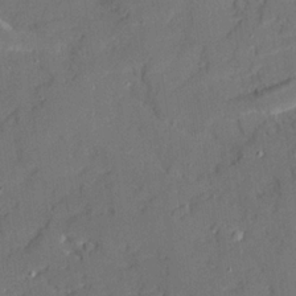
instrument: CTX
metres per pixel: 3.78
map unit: Ave
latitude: 20.2712
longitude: -128.5546
